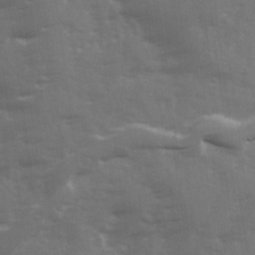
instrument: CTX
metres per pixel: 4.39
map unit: Ave
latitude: 12.4979
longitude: -102.7624
